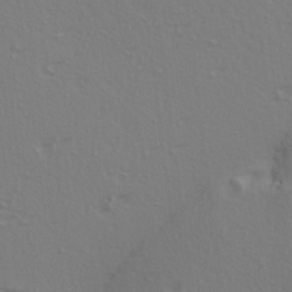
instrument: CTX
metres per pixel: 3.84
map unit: Ave
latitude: 14.7247
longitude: -105.4805
